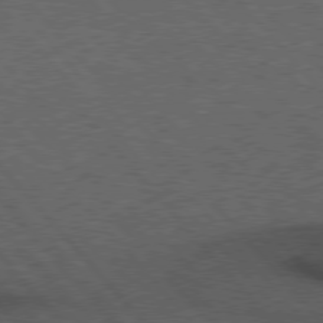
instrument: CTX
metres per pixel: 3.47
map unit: Hpe
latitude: 76.7246
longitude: -157.2348
